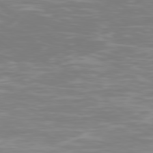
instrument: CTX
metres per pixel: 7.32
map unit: Ap
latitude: -79.6533
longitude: -103.0269
